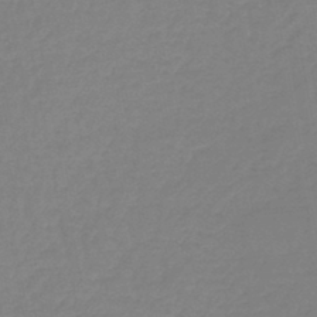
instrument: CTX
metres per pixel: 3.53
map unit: lHb
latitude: -44.8408
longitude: 62.9730
